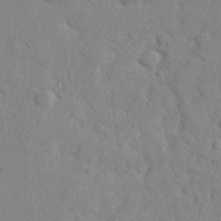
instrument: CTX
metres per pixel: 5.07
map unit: lHvf
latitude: 24.5734
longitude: 143.2942
